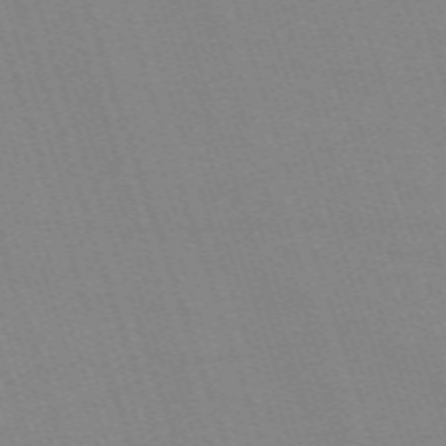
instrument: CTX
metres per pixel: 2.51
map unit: eHh
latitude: -64.6330
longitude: 51.2754
